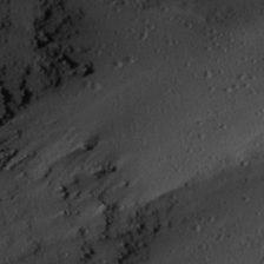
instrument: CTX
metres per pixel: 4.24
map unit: Hve
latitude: 25.8961
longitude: -93.7260
